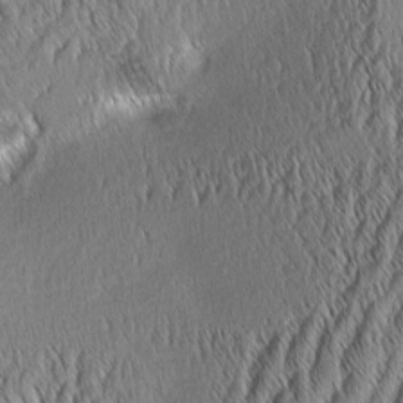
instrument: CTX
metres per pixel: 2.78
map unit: Aa
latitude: 6.7813
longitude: -130.4223
